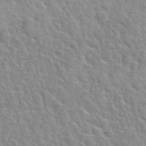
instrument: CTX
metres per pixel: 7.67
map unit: Hto
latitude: 35.7071
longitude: -50.3278
